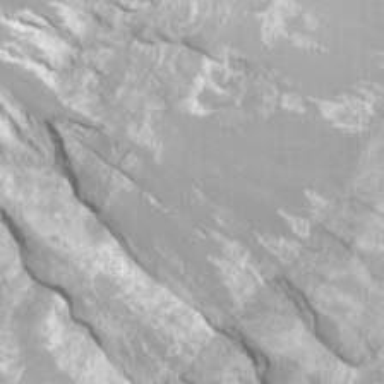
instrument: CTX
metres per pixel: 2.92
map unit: Htu
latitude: -12.0094
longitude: -71.9339
